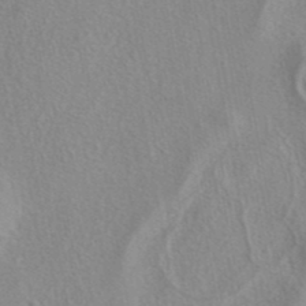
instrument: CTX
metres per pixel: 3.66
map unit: eAb
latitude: 40.9513
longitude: 105.5210
